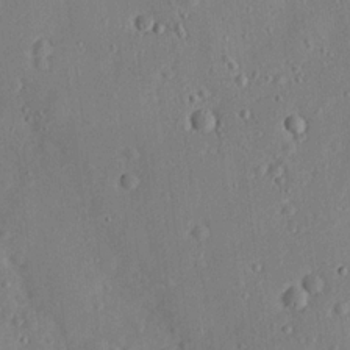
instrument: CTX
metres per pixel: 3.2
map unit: lHvf
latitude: 14.5924
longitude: 179.2754
